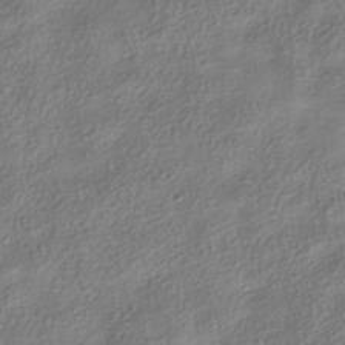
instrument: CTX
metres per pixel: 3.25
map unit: HNhu
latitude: -40.0283
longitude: 101.5210
